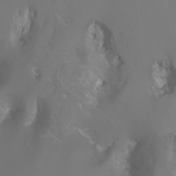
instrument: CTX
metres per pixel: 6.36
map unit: Aa
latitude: -5.4454
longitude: -72.0255
